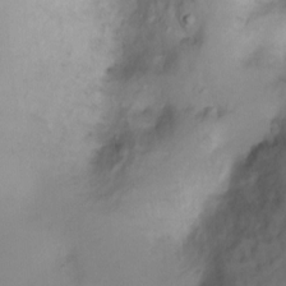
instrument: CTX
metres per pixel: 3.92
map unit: Ht
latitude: -0.4440
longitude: -36.4034
